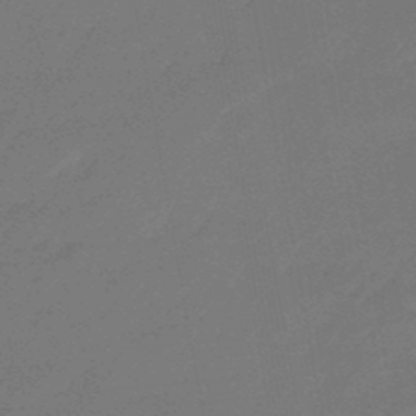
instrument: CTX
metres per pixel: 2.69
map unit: eHb
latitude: -46.8975
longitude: 82.0472
